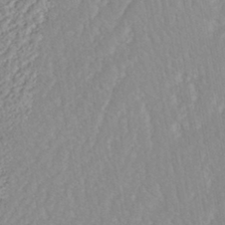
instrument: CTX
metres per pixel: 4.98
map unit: ANa
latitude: -44.8408
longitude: 104.1794
